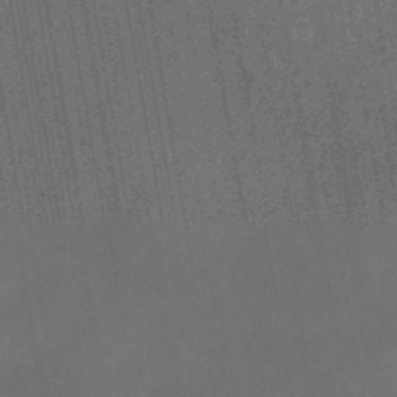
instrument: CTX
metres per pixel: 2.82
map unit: eHb
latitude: -43.4643
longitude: 88.0094
